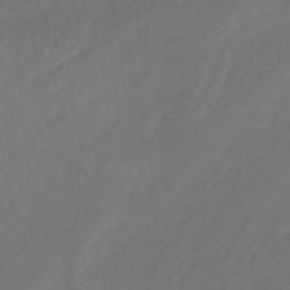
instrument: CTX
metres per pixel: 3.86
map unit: lHb
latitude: -43.6721
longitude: 75.6722
